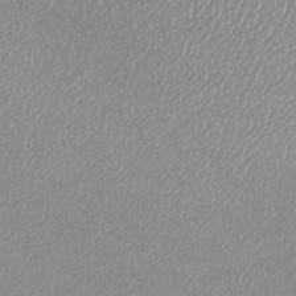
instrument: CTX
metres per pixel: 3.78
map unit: Htu
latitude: -6.2928
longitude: -73.4238
